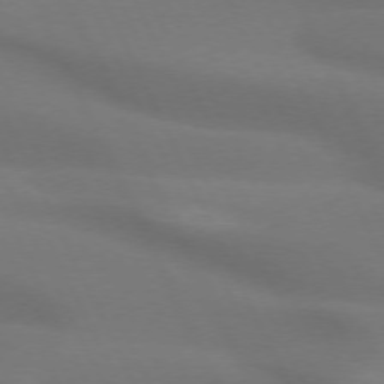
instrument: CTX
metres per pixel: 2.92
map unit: lApd
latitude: 73.2159
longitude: -48.8569
